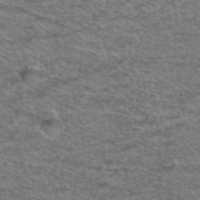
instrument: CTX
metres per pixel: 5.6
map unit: Hto
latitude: 38.0255
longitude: -45.2726
